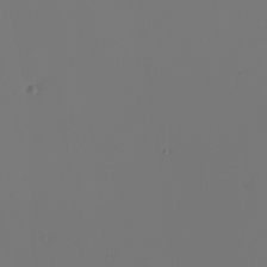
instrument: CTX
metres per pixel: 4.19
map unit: Nhu
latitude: -5.9556
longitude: -95.8584
